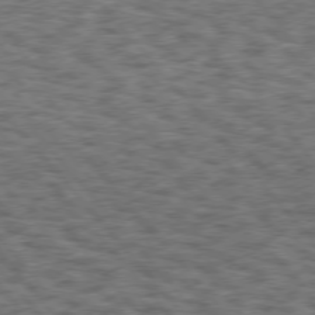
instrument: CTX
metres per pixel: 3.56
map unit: Hpe
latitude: 75.4615
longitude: -135.9150
